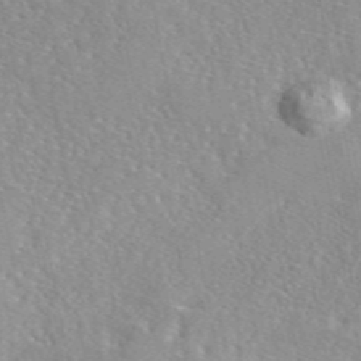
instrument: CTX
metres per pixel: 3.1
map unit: eAb
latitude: 45.7449
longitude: 111.9367
